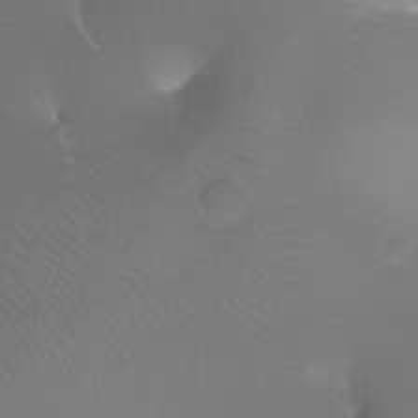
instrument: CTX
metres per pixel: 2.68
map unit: Ht
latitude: -11.5021
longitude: -44.4979
